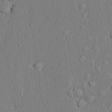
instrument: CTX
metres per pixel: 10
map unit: lHvf
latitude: 21.5371
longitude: 142.7274
